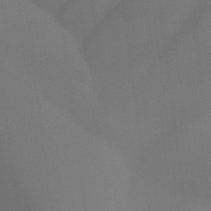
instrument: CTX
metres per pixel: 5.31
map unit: Ht
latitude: -16.7086
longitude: -46.5546
